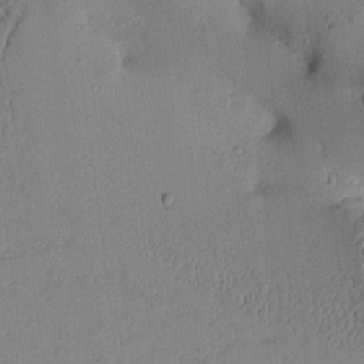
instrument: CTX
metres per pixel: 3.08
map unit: Aa
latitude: 10.5168
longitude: -128.9136
